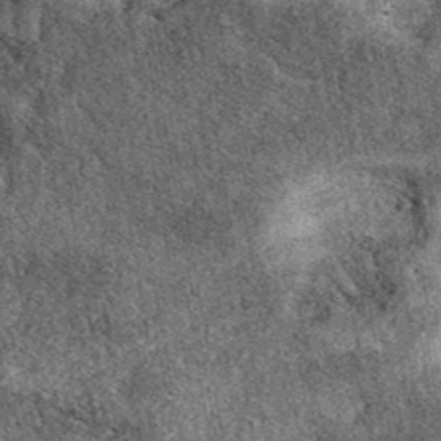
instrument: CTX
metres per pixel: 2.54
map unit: eAb
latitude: 39.9150
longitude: 108.5385
